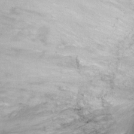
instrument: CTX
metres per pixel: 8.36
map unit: Ht
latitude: 1.8205
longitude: -25.2725
